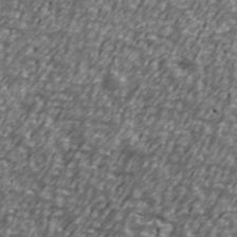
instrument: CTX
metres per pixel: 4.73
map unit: Ave
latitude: 40.6679
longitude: -112.8002
